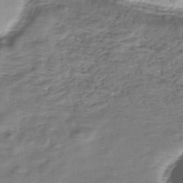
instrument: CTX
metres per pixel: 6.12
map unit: eHh
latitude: -40.1795
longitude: -29.3670
